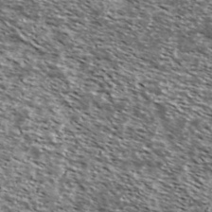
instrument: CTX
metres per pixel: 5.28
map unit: Ave
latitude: 37.7072
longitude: -108.7246
